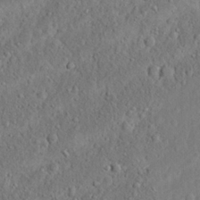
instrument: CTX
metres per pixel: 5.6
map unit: Nhu
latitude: 23.1025
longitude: -66.8380
